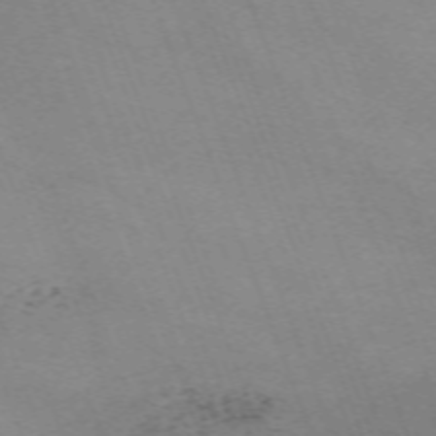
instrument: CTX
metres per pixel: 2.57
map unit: Nhu
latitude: -67.5588
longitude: 40.1039
